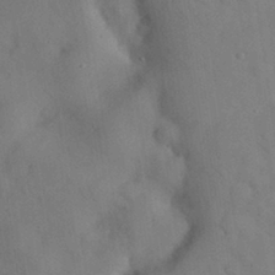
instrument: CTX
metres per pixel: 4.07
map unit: Nhu
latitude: 28.4223
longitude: -69.9906
